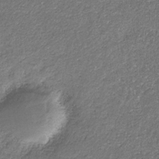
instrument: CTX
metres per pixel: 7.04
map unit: eHb
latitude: -31.1998
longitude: 69.7666
